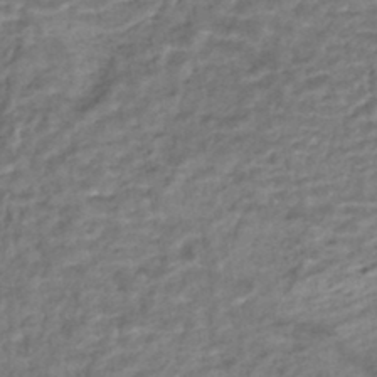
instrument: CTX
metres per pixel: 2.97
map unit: HNhu
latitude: -44.3495
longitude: 101.9745
